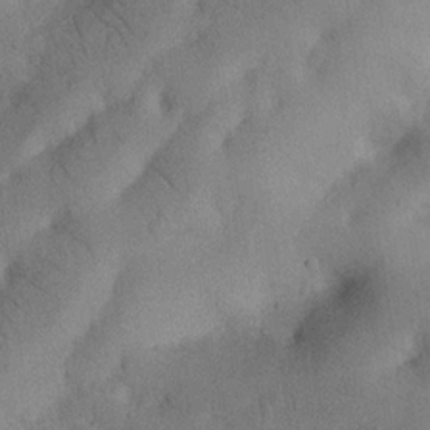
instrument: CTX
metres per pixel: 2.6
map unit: Nhu
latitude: 21.3671
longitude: -74.1200
